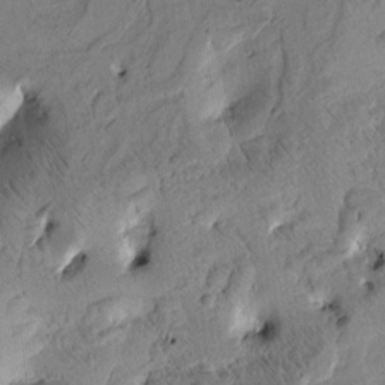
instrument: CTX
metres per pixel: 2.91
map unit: Htu
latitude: -3.2375
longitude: 169.6155
